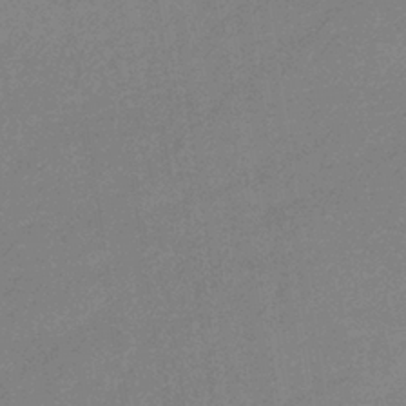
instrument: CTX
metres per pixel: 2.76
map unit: eHb
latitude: -36.7841
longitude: 76.8408
